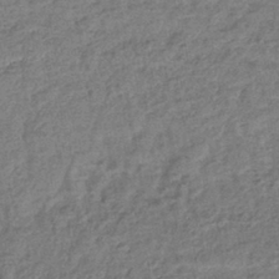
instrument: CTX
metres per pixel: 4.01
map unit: lHb
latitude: -40.7085
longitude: 69.1242
